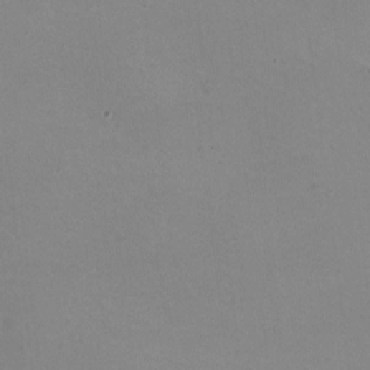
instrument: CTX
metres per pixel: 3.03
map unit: HNhu
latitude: -1.8801
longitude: -3.4993
